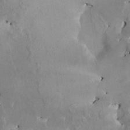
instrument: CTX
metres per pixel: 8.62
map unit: HNhu
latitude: 4.5168
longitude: 4.5196
